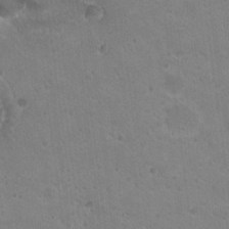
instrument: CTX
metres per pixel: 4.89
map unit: Nhu
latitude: 18.0444
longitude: -30.1011
